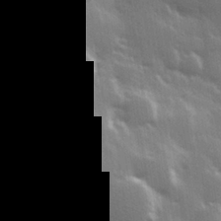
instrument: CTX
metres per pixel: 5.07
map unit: Hve
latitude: 28.7057
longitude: 147.8989
